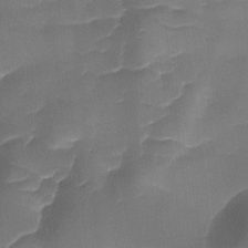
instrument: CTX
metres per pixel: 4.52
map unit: Ave
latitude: -9.1242
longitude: -122.8758
